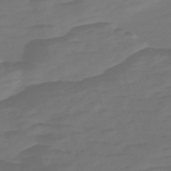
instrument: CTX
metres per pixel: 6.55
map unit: Nve
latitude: -57.9178
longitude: 65.8989
